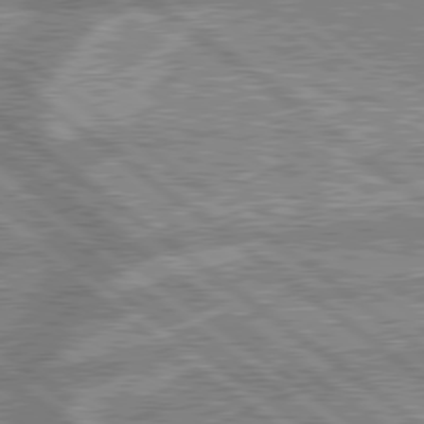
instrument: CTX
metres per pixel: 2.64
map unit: lApd
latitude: 79.5182
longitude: -168.1011
